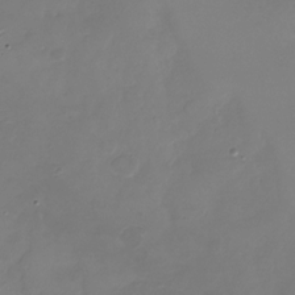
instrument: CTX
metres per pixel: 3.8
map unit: Nhu
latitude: -26.5762
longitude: -57.4237
